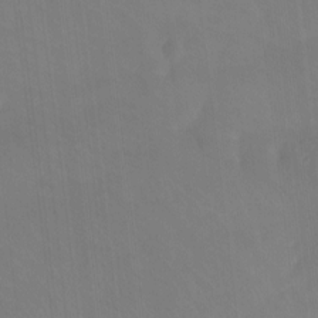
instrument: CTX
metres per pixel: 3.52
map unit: Htu
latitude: -13.8989
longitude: -46.3845
